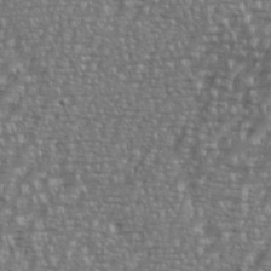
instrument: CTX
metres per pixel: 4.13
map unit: eHh
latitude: 35.8583
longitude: -133.9717
